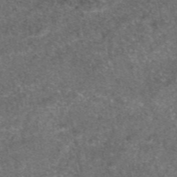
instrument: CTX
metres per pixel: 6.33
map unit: eAb
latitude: 47.9150
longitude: 108.8597
